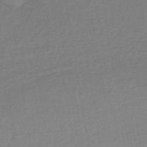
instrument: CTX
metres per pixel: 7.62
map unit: lHb
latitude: -34.2928
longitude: 64.5952
